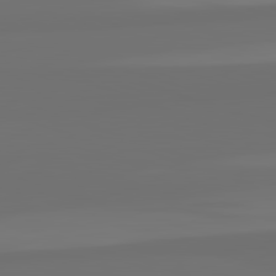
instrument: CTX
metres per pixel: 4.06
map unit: lApd
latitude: 82.5167
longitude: 162.5951
